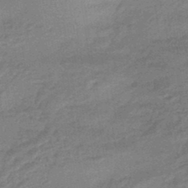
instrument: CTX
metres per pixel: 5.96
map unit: HNhu
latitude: -46.0661
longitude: 91.2943
